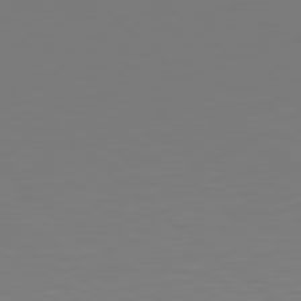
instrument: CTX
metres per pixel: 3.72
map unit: Hpe
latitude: 78.7247
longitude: -174.1011
